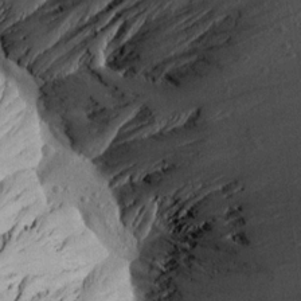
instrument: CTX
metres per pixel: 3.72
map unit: Aa
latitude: 14.8758
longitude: -143.8017
